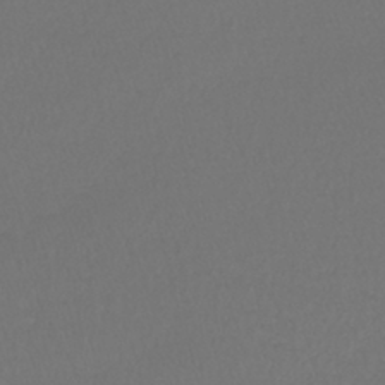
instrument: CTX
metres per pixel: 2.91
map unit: lHb
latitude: -41.8611
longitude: 72.6329
